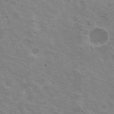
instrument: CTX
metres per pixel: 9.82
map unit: Nhu
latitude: 20.1200
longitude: -30.6869
